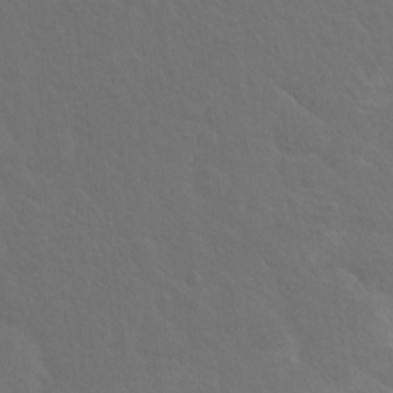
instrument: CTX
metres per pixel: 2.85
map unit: Hto
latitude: -7.7666
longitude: -45.0080
